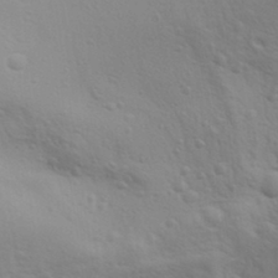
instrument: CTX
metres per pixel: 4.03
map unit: Aa
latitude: 30.1578
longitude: -139.6127
